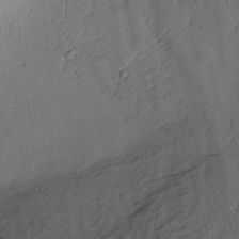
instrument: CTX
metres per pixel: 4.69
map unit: Htu
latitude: 2.7813
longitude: 178.5951
